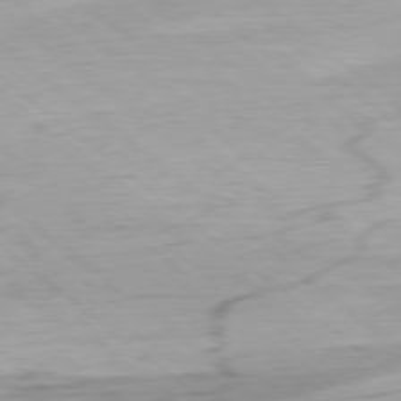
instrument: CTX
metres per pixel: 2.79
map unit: Ap
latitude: -78.5573
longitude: -78.2712
